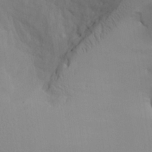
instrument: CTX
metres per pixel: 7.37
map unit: Aa
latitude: 26.1200
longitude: -131.9528
